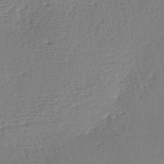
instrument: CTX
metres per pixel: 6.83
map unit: lAa
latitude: -2.6707
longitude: -127.6883
